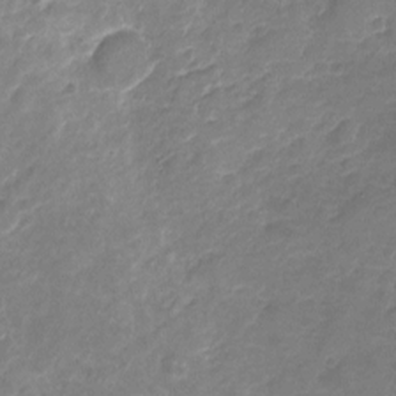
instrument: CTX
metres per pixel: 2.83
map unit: Nhu
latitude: -17.3888
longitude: -56.9324
